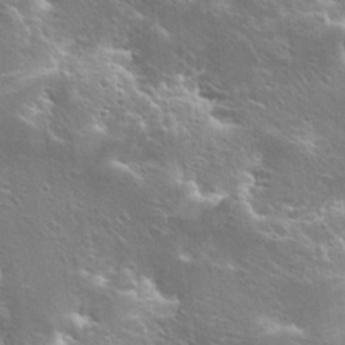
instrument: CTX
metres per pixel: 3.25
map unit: Hto
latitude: 25.5749
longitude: -44.7246
